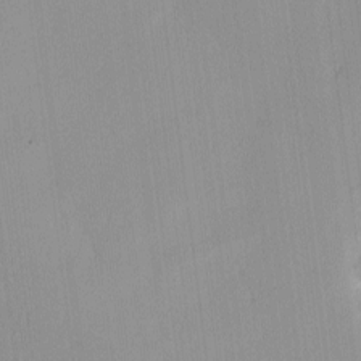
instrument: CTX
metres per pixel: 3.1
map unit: Ave
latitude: 3.1781
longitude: -113.7261
